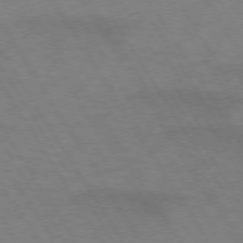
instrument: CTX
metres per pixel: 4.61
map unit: lApd
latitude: 72.7813
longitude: -57.6693
